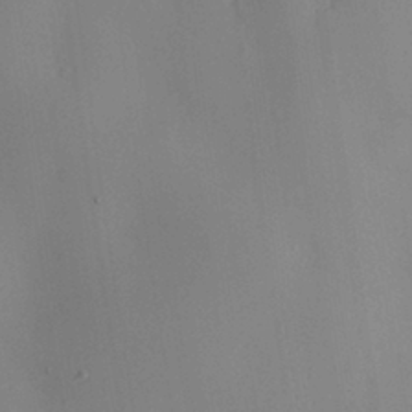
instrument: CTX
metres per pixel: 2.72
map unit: HNhu
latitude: 7.2348
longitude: -0.6301
